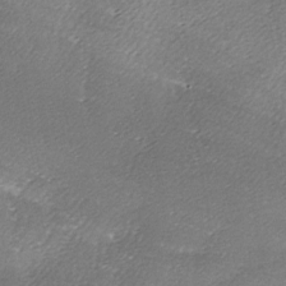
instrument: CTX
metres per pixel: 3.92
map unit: Ave
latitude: -7.1053
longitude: -123.1025
